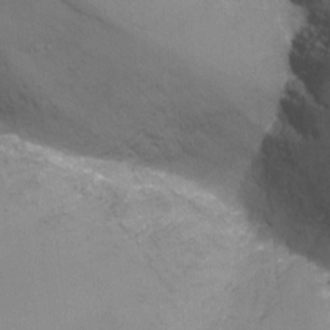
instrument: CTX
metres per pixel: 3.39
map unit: Nhu
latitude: -9.5966
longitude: -78.1956
